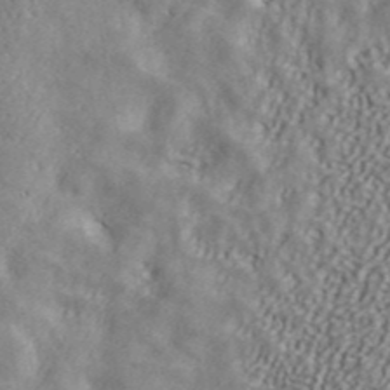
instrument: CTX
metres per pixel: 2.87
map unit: ANa
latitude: 43.0836
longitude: 47.7666
